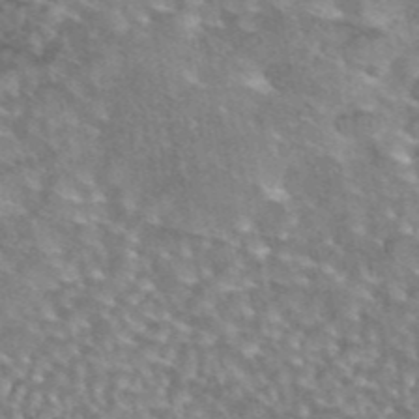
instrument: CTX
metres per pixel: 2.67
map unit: eAb
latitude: 44.8947
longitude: 104.2550
